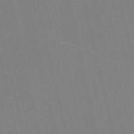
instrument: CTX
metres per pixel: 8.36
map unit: Nve
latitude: -58.0660
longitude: 60.9353
